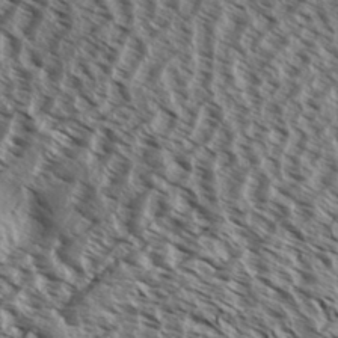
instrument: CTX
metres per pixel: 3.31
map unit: Aa
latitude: 32.2900
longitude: -138.1578
